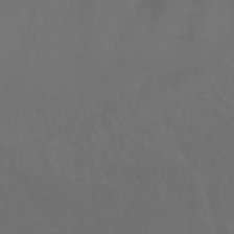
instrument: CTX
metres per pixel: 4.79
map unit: Nhu
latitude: 22.7624
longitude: -65.5182
